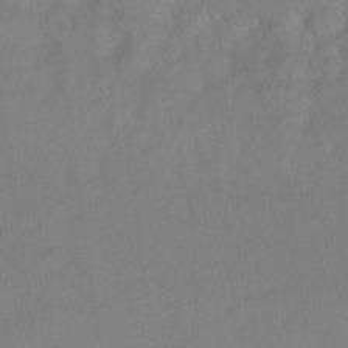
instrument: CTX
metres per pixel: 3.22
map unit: Ht
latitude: 5.9906
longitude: -30.2145
